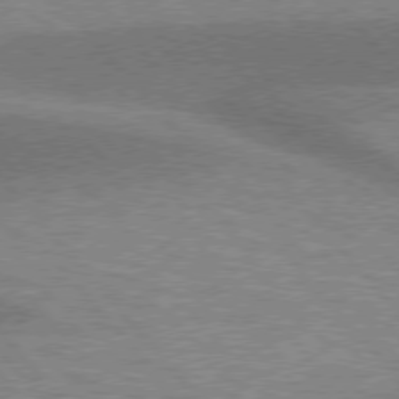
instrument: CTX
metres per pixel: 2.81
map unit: lApd
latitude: 76.4979
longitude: -61.8394
